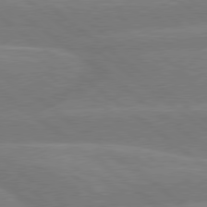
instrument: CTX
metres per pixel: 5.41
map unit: Hpe
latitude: 78.8380
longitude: -153.6883
